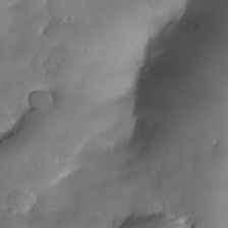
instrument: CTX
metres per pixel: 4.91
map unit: Nhe
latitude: -30.8219
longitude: -140.4034
